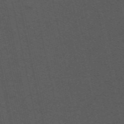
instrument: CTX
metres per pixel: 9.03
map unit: ANa
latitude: 52.0444
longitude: -70.8758
